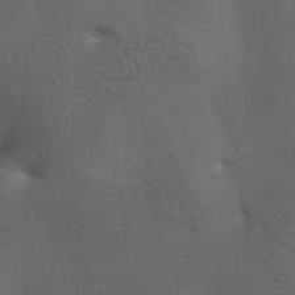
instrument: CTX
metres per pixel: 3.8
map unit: lAa
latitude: -7.8044
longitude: -125.3482
